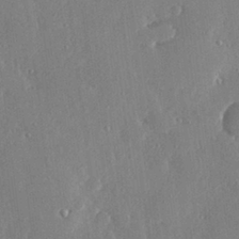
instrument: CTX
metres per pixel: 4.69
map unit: Hve
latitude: 28.6868
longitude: -91.4804
